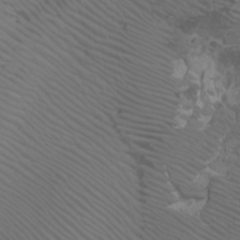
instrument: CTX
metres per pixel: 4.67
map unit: Htu
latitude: -7.8044
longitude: -64.7057
